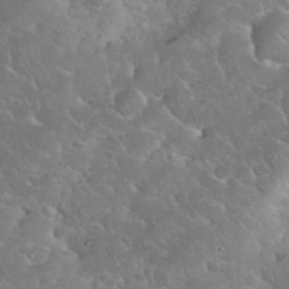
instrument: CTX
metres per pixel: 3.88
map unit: eHh
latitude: 35.1592
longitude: -64.7624
